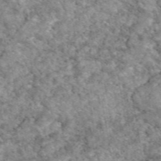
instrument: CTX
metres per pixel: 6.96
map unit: eAb
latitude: 49.1214
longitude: 110.5573
